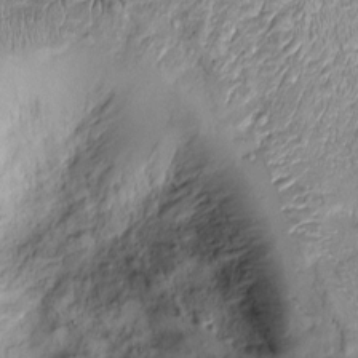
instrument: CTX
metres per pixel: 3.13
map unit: Htu
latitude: -5.4076
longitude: 157.4643
